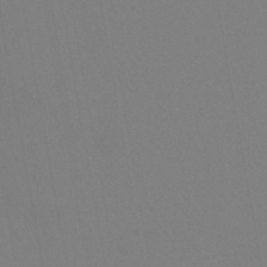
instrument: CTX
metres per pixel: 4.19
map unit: HNb
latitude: -45.6344
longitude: 55.4455
